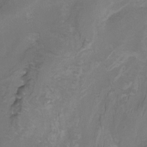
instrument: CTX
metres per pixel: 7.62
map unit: Nhu
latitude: -9.6344
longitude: -77.2726
